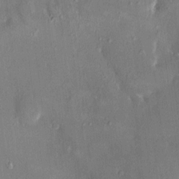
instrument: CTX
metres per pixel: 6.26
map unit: HNhu
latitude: 3.1781
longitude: 8.1606
